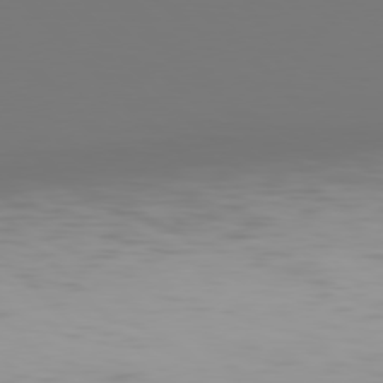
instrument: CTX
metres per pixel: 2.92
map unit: Hpe
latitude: 77.7827
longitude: -166.8380
